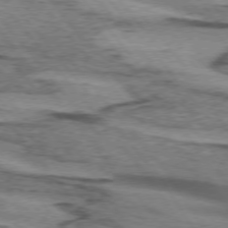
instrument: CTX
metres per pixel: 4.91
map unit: lApd
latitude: 74.3845
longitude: -77.2537
